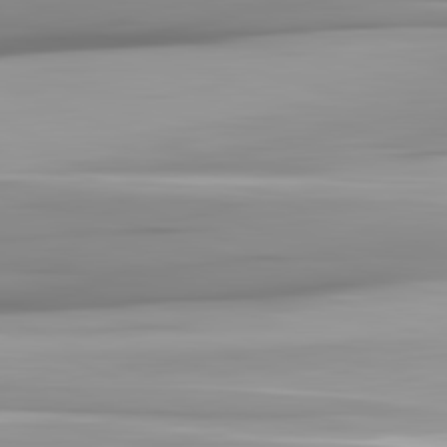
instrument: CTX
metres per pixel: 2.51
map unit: lApd
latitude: 81.8016
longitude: -142.1578
